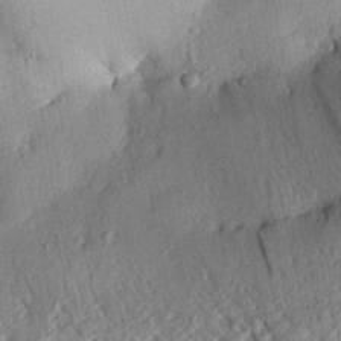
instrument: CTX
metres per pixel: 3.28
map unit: Aa
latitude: 28.8947
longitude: -134.9513
